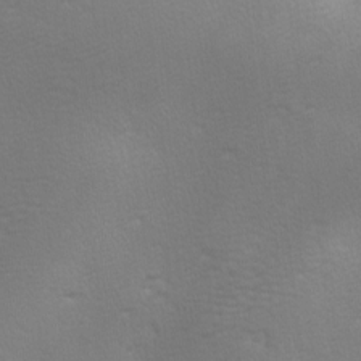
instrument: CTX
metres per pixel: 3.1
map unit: lAa
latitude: -10.1417
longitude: -125.5182
